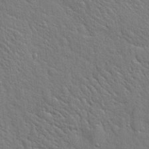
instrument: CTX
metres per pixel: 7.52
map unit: Hto
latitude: 19.1592
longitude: -51.7449
